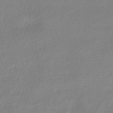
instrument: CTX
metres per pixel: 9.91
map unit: HNhu
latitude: -41.9367
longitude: 90.8408
